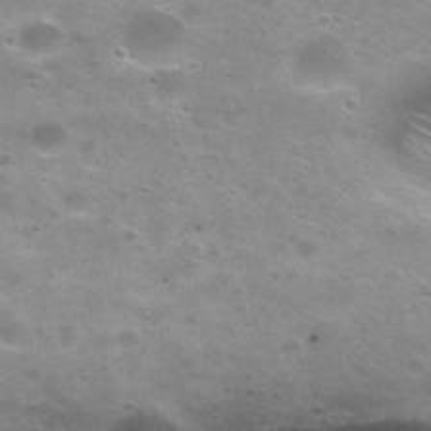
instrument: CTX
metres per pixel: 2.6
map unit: Nhu
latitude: 29.1592
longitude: -47.8206
